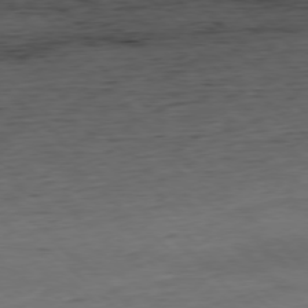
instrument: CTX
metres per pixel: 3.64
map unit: Hpe
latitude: -77.7478
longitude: 13.6155
